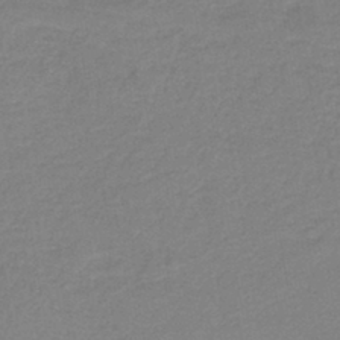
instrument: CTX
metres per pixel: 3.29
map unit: HNb
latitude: -42.7085
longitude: 49.3321
